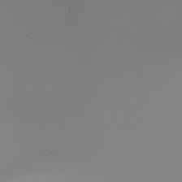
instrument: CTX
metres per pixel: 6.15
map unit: Ht
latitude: -16.6141
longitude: -45.5749
